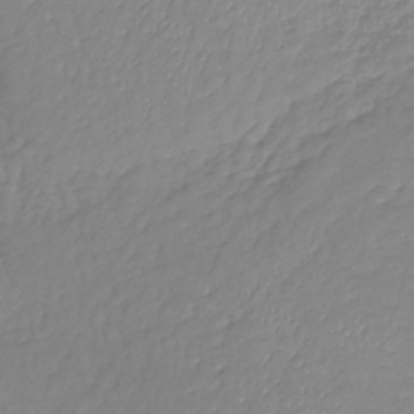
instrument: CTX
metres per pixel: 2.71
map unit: lHb
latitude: -37.1242
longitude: 69.7855
